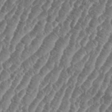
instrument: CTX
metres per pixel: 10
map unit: eHh
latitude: 36.9892
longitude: -136.2523
